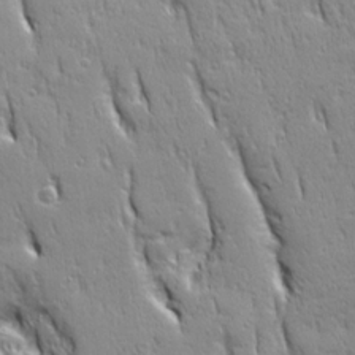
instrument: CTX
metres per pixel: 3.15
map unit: Ave
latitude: 22.2900
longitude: -135.5182
